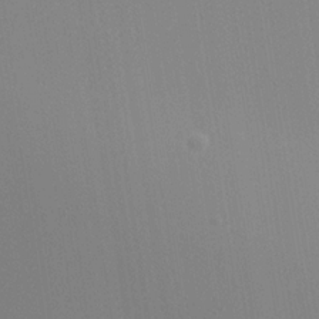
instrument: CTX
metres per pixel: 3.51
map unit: Nhu
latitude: -0.0472
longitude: -78.9325
